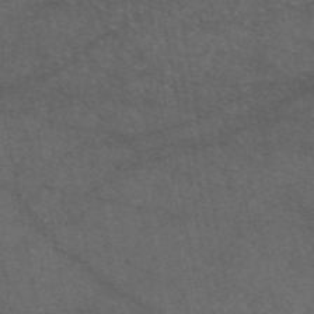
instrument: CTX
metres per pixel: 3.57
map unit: eAb
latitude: 46.8380
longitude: 112.3873
